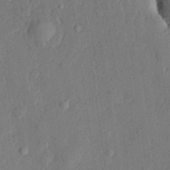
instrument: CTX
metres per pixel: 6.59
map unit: lHvf
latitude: 22.2711
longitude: 144.4440
